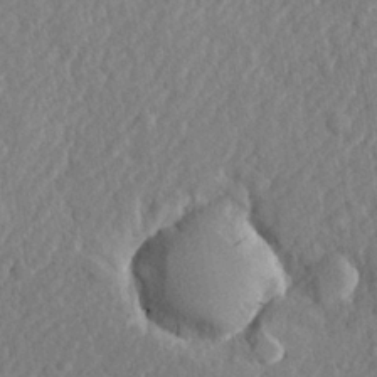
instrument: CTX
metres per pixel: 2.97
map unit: lHvf
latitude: 23.4237
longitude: 143.7666
